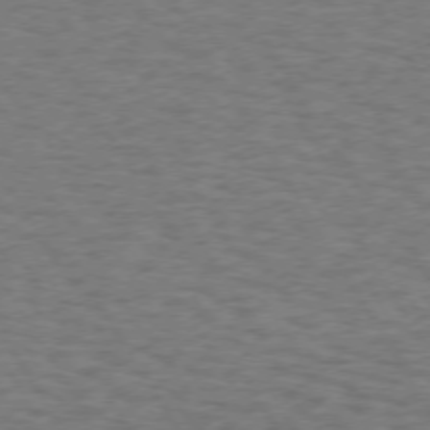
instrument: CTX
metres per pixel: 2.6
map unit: Hpe
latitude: 72.6680
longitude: -129.4237
